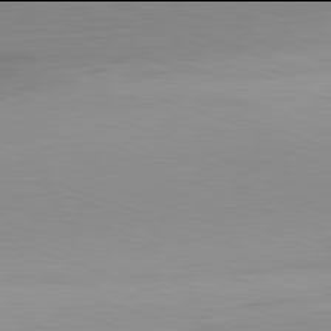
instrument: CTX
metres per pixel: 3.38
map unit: Hpe
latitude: -82.0094
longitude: 9.6155
